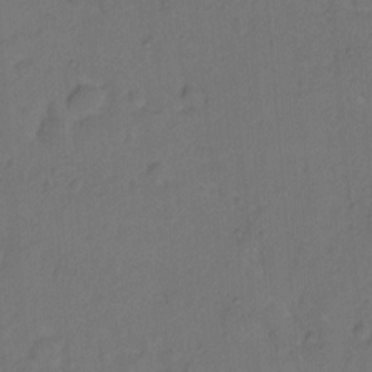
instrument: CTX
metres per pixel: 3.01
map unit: Hto
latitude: 7.7072
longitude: -61.4804
